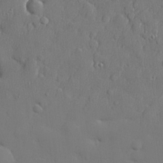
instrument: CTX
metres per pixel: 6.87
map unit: lHvf
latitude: 23.5371
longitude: 141.7855
